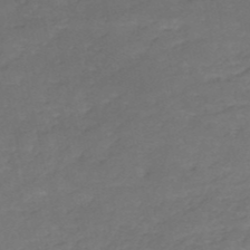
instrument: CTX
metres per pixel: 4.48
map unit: eHh
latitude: -52.5951
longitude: -25.5371
